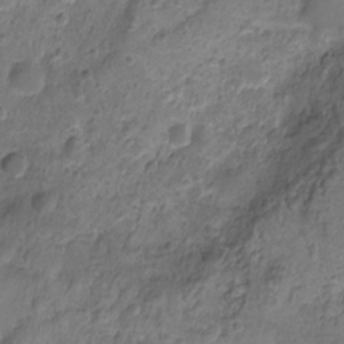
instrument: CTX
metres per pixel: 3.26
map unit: Nhu
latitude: -15.0298
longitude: -26.9703
